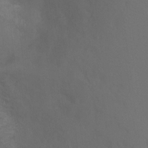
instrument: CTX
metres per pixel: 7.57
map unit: Ht
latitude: 1.8772
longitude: -28.7813
